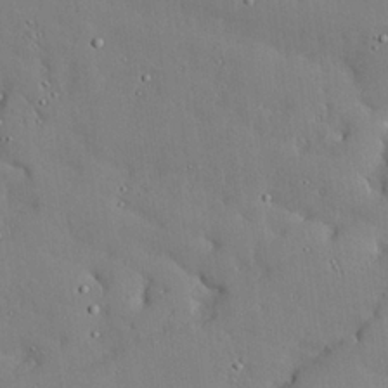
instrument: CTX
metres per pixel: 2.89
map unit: lAvf
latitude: 24.1199
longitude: -110.8758
